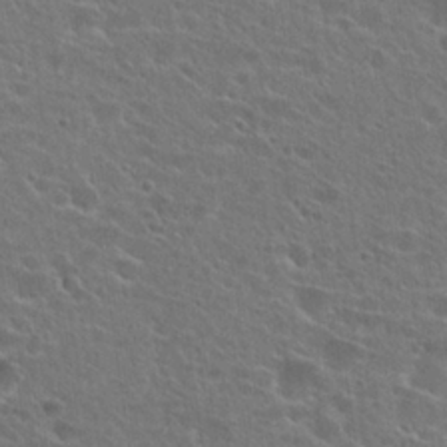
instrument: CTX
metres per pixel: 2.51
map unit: Hto
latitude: 24.7624
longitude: -45.1592
